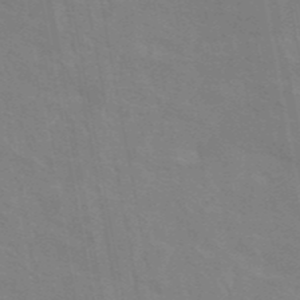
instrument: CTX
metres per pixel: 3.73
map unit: eAb
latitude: 45.2915
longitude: 121.8233
